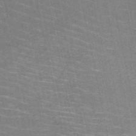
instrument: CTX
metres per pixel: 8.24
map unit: HNb
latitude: -51.0864
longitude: -44.1200
